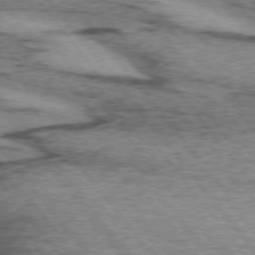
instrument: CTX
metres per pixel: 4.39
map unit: lApd
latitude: 74.1011
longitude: -76.8758
